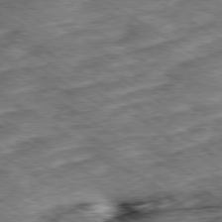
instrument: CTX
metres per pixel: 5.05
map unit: Ap
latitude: -79.7855
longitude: -49.5371
